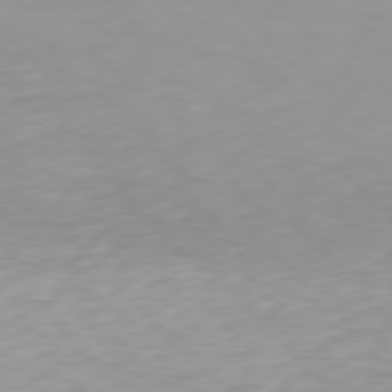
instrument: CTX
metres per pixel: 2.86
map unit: Hpe
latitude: 77.8961
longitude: -167.4804
